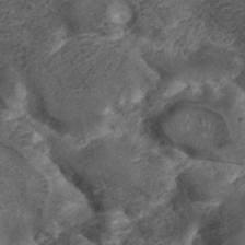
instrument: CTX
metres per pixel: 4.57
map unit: ANa
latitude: 42.0822
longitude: 33.2376
